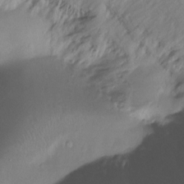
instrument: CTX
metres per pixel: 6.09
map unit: Htu
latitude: -14.8030
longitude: -45.2537
